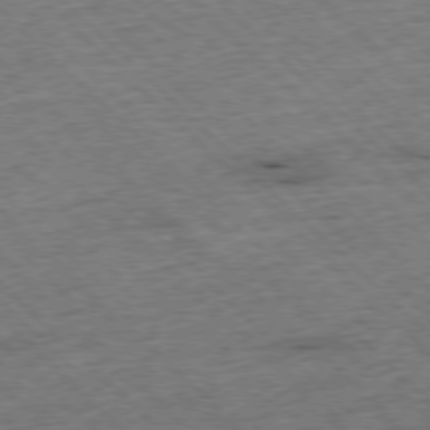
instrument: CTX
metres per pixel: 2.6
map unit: Hpe
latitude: -77.4265
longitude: -15.1215
